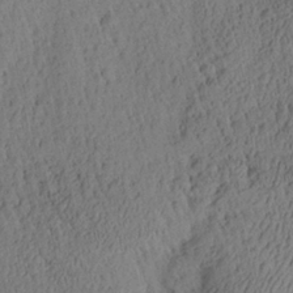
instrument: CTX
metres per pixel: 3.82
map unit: Aa
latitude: 27.7072
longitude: -134.9136
